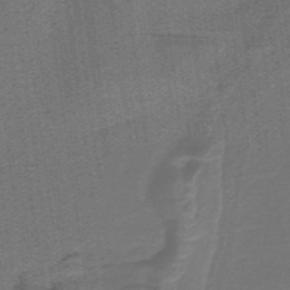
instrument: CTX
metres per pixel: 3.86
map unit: lHb
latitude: -39.8611
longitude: 54.4062
